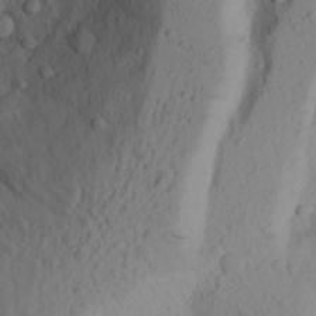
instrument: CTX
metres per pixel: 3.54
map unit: Aa
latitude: 20.9325
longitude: -145.4426
